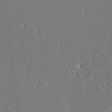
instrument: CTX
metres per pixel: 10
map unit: Ave
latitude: 18.0822
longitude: -139.8961
